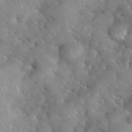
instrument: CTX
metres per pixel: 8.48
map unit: eHh
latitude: 40.0633
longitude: -56.8002
